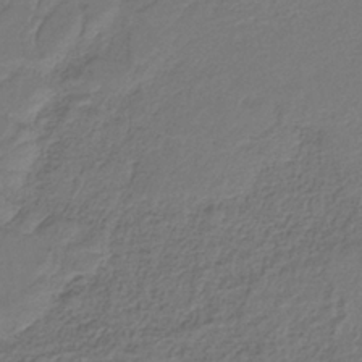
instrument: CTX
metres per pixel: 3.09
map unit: HNb
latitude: -34.5007
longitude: 60.6518
